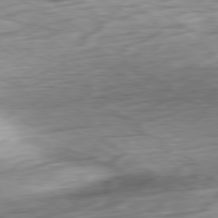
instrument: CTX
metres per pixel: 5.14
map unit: Ap
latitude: -80.4062
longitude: -69.8961
